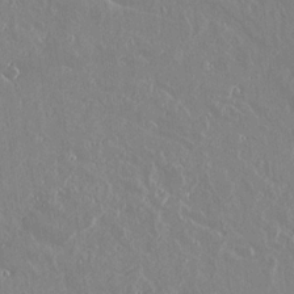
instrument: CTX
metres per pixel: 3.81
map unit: lAvf
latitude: 17.3671
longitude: -126.5357
